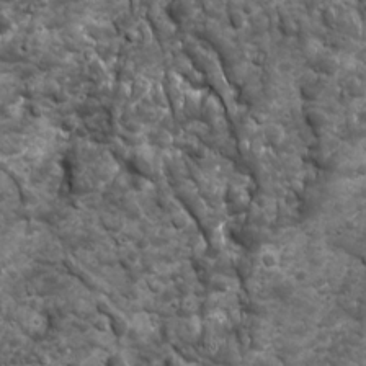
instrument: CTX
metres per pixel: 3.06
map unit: Ave
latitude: 16.7624
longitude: -133.0081
